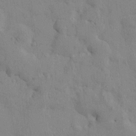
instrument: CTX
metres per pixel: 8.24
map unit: HNhu
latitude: 8.3090
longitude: -3.3104
